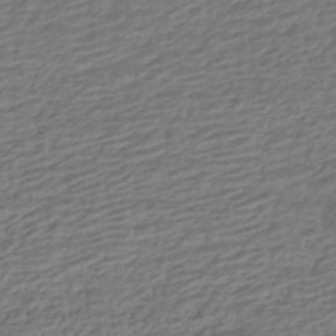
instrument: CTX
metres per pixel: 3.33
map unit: HNhu
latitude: -42.8408
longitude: 101.1809
